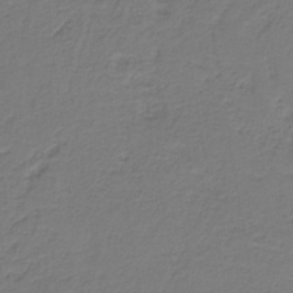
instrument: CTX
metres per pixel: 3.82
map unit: HNb
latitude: -38.7274
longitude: 53.4454
